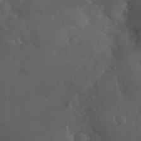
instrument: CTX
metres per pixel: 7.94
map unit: Nhu
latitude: 30.5546
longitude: -57.4048
